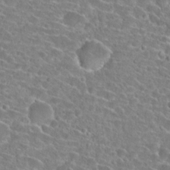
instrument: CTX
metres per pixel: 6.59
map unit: Hto
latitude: 24.3089
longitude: -45.7827
